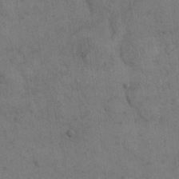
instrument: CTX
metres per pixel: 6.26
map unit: eHh
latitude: 18.5923
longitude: -63.6694
